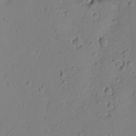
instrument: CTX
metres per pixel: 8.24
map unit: Nhu
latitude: -5.2942
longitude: -150.1200
